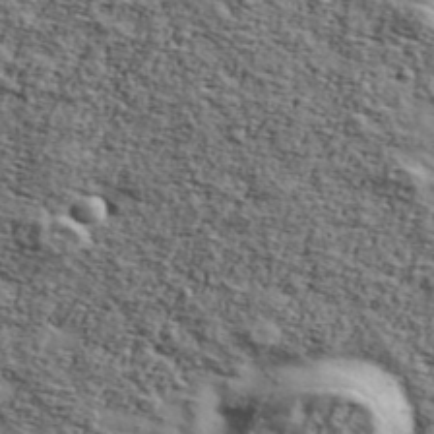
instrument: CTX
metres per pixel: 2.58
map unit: Ave
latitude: 43.1781
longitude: -110.0444
